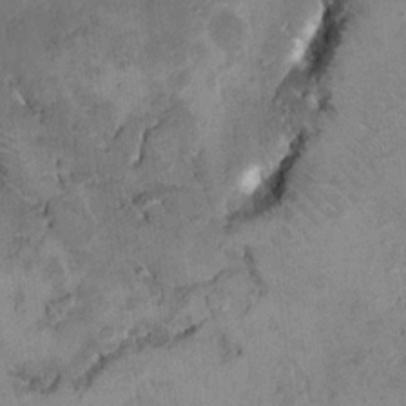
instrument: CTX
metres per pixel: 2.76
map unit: HNhu
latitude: 10.7624
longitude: 9.1809
